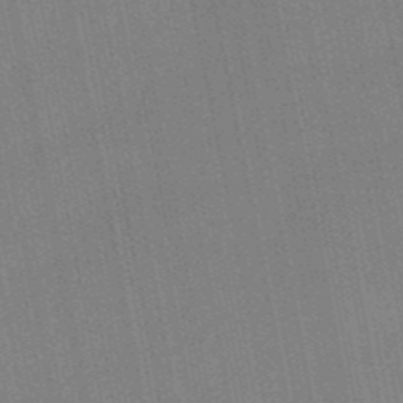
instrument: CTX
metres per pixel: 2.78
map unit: HNb
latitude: -52.4818
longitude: -45.3481
